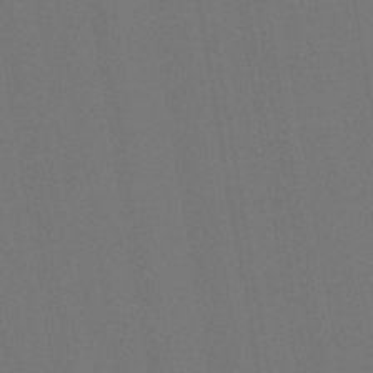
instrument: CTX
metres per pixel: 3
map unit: lHb
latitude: -47.1431
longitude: 72.9164
